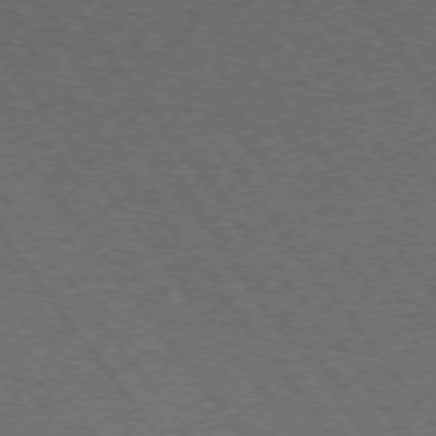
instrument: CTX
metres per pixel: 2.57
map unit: Ap
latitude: -75.8990
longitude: -62.8758
